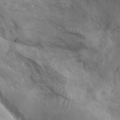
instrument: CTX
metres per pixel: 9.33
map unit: Aa
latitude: -3.5399
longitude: -73.7072
